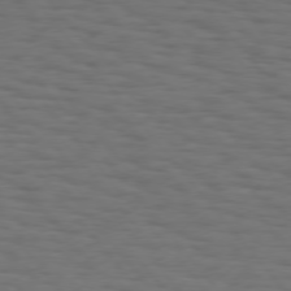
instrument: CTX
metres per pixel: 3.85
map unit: Hpe
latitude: 75.2915
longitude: -131.8773
